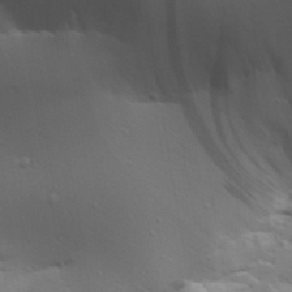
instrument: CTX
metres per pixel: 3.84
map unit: Aa
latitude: 29.6127
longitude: -134.7435
